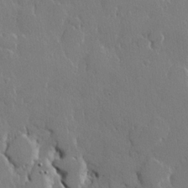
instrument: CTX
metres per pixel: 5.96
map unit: lHvf
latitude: 21.7450
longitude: 146.9353
